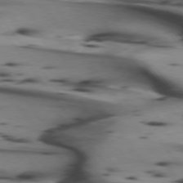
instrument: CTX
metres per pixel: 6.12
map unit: lApd
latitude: 74.6868
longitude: -65.3104
